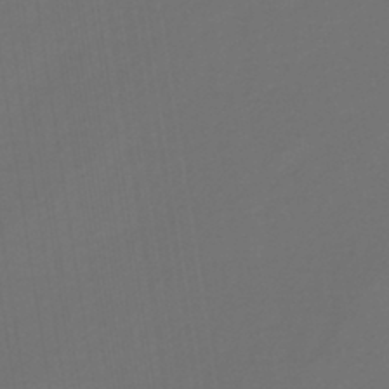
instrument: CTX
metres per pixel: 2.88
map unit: lHb
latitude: -43.4454
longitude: 71.2565
